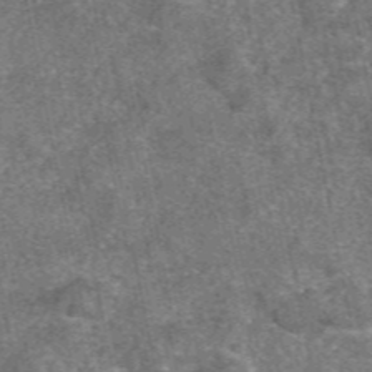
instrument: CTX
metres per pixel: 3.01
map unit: eAb
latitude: 48.3278
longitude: 107.9745
